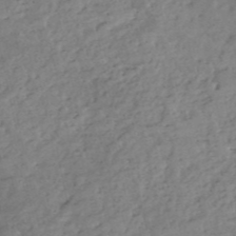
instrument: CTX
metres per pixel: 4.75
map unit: eHh
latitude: -52.1983
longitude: -24.3656
